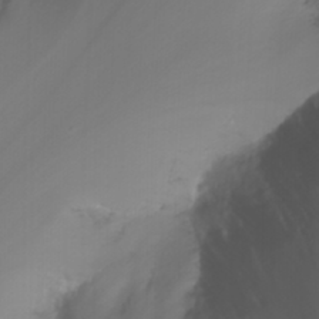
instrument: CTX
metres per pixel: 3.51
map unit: Nhu
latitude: -10.3873
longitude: -69.3103
